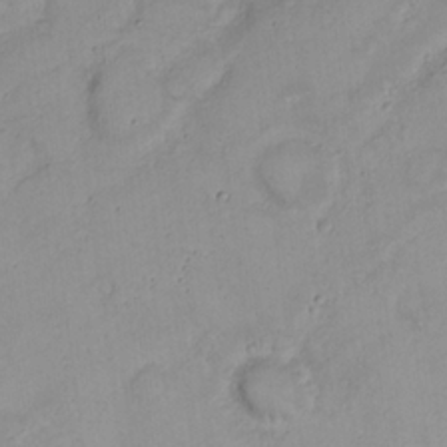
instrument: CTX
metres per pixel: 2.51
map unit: Nhu
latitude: 23.0269
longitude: -62.4979
